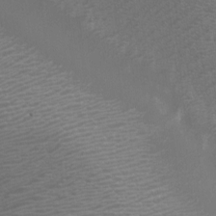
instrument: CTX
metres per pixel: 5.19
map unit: Nhu
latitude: -8.1606
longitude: -92.0444
